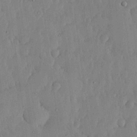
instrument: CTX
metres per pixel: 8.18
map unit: lHvf
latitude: 18.1955
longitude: -116.2145
